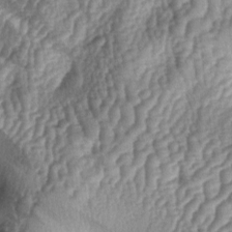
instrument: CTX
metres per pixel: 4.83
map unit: lAa
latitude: -5.1431
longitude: -127.6694
